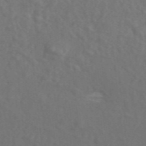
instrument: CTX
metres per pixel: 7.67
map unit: ANa
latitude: 46.3090
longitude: 26.6707
